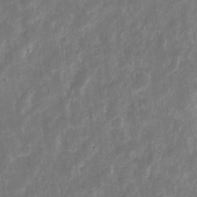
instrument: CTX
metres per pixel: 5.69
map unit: eHh
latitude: 9.8961
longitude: -72.3657
